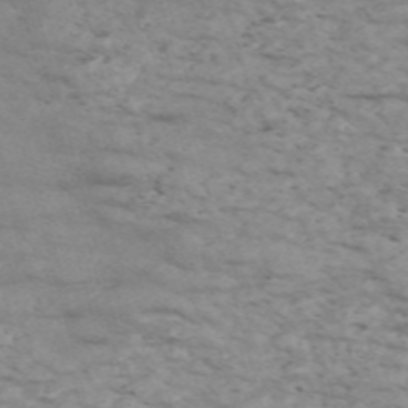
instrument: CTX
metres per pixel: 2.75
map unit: Nve
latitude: -58.3684
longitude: 54.5196
